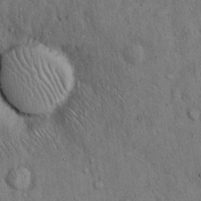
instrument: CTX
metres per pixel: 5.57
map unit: Hto
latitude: 13.1592
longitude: -58.8947
